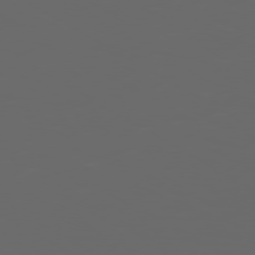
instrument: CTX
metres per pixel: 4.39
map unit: Ap
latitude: -80.1795
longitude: -71.9150
